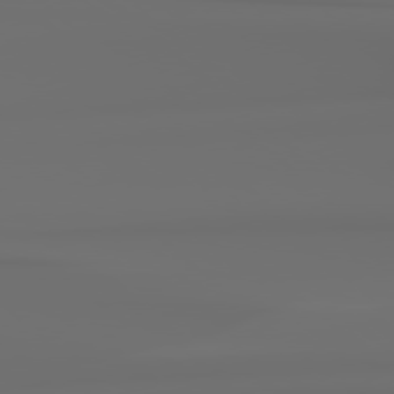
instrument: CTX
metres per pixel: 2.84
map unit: Hpe
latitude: 78.4412
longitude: -136.6491
